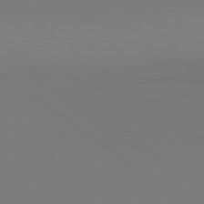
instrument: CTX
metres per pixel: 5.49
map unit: lApd
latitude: 80.5357
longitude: 153.3509
